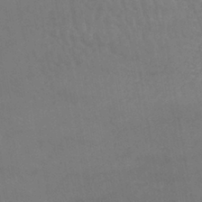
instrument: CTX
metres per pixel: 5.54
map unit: lHb
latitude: -40.5763
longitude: 66.6707
